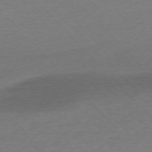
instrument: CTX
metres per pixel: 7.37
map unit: Ap
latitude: -76.3495
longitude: -92.5356
